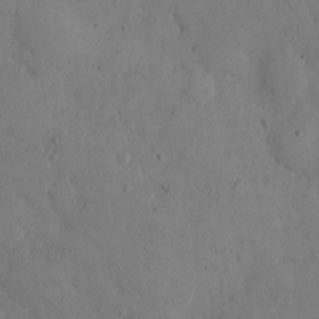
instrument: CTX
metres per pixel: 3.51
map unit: Hto
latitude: 8.7624
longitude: -57.7071
